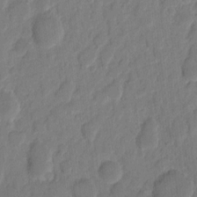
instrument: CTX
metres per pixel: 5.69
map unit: eHh
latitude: 9.4238
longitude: -65.3860
